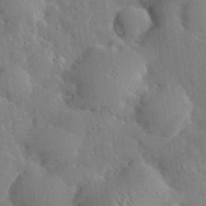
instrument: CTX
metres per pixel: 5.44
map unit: lHvf
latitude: 32.5168
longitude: -85.4427
